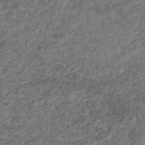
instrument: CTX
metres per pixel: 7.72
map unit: ANa
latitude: -42.6329
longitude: 109.2187
